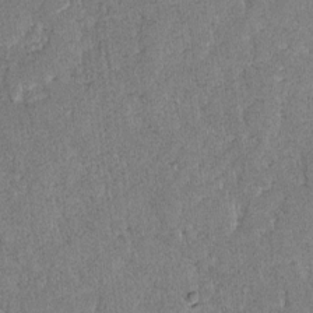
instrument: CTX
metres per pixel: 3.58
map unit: lAvf
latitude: -8.4062
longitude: -112.0255
